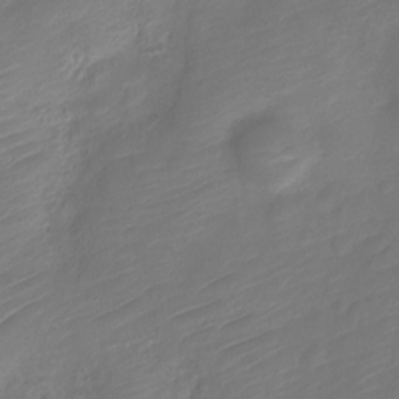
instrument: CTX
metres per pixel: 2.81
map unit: Nve
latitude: -19.1242
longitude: 107.8989
